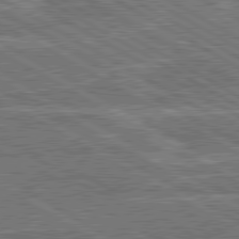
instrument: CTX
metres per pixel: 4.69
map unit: lApd
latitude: 80.6113
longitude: 119.4832
